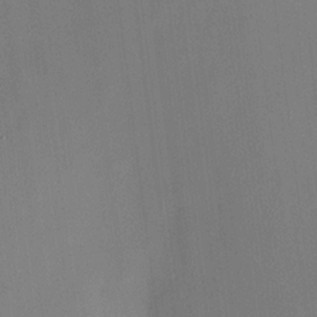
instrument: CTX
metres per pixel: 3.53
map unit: HNhu
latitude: 13.7072
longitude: 13.5966
